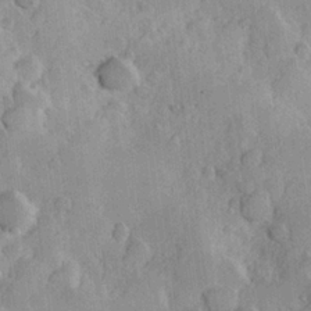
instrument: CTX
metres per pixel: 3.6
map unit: Hve
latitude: 23.6127
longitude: 147.9745
